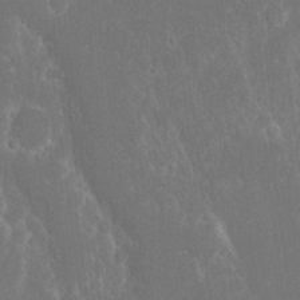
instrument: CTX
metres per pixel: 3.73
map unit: eHh
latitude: 15.5183
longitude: -71.7638
